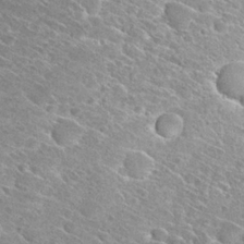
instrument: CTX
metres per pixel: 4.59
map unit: Hto
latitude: 26.3467
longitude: -40.9513
